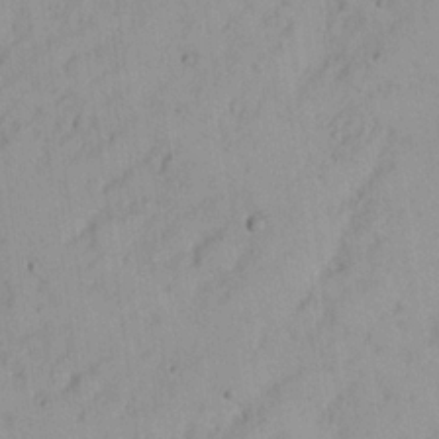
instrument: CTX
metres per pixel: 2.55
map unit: Nhu
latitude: 21.2348
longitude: -71.0458
